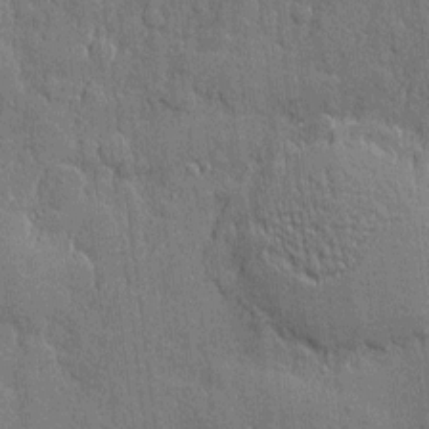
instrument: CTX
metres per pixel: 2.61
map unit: eHh
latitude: 5.3859
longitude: -75.3860
